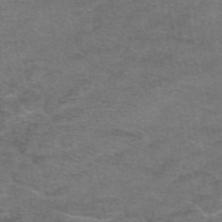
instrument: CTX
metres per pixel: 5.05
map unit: eAb
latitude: 45.8016
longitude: 103.2376
